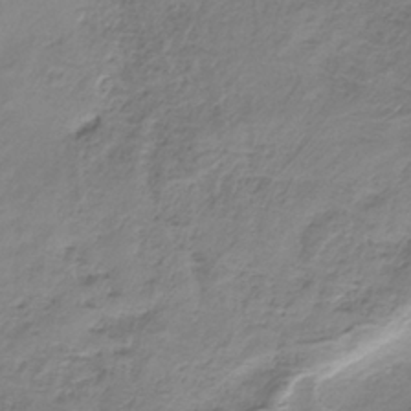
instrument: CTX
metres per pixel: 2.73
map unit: HNb
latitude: -33.4266
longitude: 58.0472
